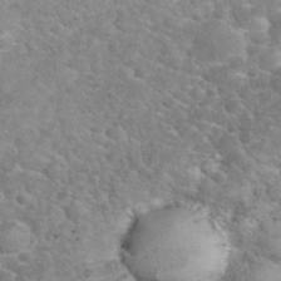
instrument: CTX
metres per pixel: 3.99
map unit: eHh
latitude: 34.9702
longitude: -65.3104
